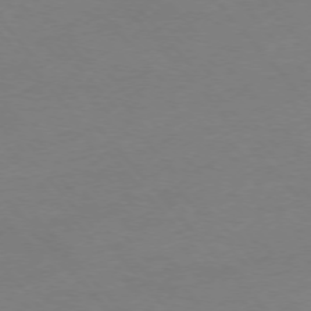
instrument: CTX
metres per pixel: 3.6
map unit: Ap
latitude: -76.3684
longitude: -72.2334
